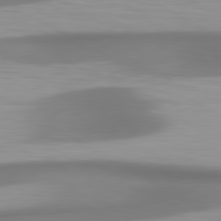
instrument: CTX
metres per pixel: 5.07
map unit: lApd
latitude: 80.8947
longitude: 174.5762
